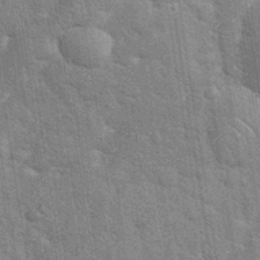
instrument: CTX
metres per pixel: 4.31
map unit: eHh
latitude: 35.4615
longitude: -65.6694
